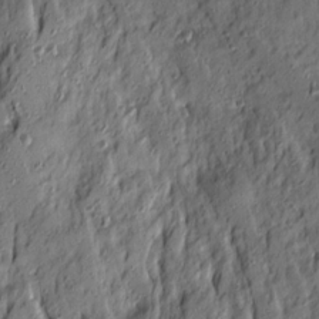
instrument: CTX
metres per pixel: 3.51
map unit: Ave
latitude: 13.9717
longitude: -132.6679
